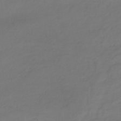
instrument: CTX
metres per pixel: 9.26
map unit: lHb
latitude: -36.7463
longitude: 71.6344
